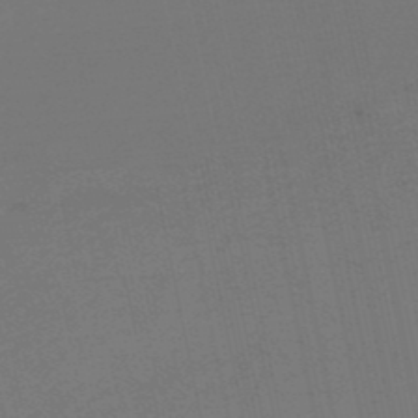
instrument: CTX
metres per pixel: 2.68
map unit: eHb
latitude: -50.6707
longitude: 78.1416
